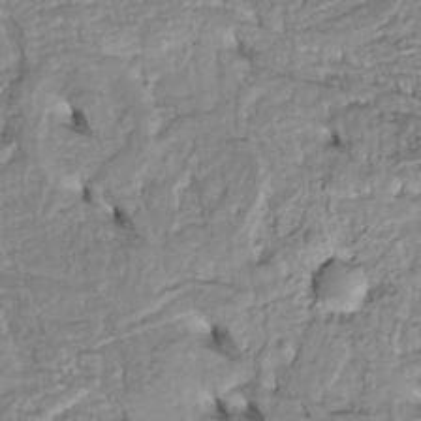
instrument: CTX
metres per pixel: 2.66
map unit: Htu
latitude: -5.2754
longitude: 154.3117
